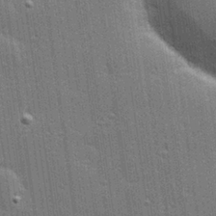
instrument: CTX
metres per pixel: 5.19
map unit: Hve
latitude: 28.0633
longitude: -92.9891
